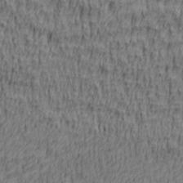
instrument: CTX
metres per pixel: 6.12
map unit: lAa
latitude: 4.6679
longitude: -114.8002
